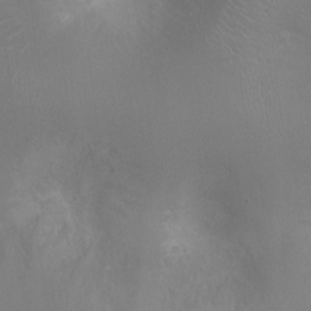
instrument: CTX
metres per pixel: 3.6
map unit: Ht
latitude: -3.4076
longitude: -17.8583
